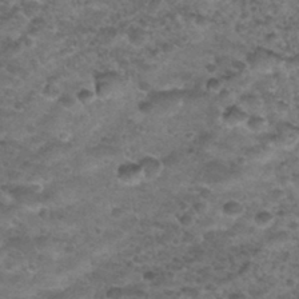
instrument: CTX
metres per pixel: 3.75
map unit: Hto
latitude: 32.2900
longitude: -49.7450
